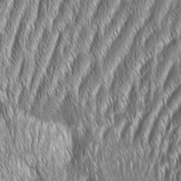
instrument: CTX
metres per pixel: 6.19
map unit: Aa
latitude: 7.4048
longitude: -130.9703
